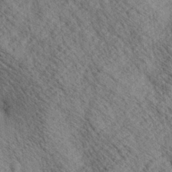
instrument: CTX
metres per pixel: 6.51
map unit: lAa
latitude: 20.0822
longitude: -139.6316
